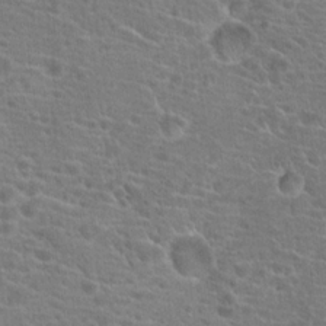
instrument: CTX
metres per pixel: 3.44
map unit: Hto
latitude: 19.7260
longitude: -41.9150
